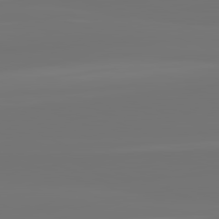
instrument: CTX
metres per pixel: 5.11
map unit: lApd
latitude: 82.3278
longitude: -177.7449
